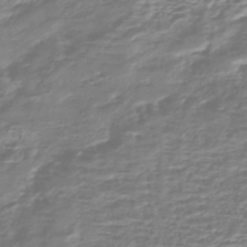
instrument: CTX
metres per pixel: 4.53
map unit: HNhu
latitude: -44.2173
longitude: 98.8408
